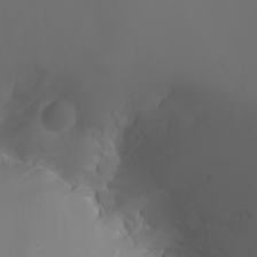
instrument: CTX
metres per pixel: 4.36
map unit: Htu
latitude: -4.5196
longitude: -89.8395
